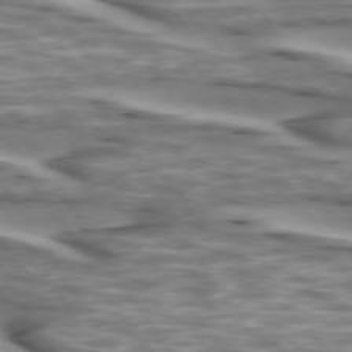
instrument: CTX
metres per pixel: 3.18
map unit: lApd
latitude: 74.0255
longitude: -56.9702
